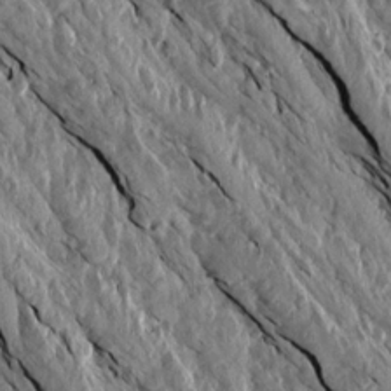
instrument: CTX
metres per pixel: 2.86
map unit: Aa
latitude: 16.2145
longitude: -145.3104
